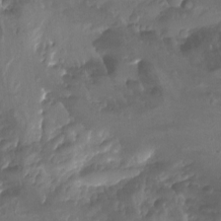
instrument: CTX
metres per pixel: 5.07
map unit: Aa
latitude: -13.2565
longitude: -66.6868
